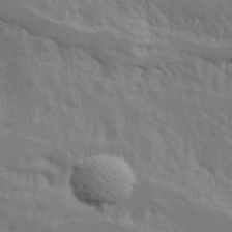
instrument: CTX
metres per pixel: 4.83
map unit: Hve
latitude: 25.1592
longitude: 145.5210
